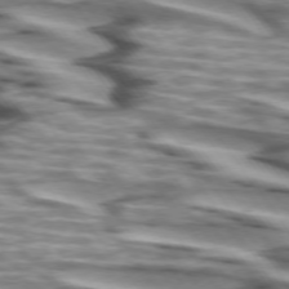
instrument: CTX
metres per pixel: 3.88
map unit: lApd
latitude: 74.4034
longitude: -58.3467
